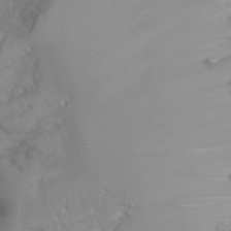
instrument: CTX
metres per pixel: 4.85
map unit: Nhu
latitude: -6.0283
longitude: -91.4804
